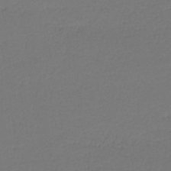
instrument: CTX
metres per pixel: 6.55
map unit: lHb
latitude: -43.5399
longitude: 59.2564
